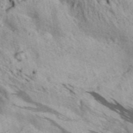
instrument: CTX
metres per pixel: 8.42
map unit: Aa
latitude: 30.7436
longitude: -136.9136
